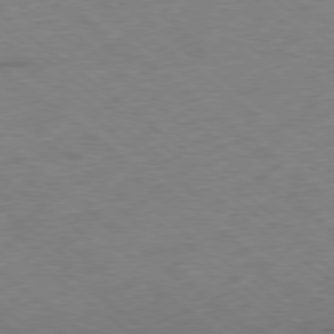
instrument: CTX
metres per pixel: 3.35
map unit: Ap
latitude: -78.8786
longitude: -50.0255
